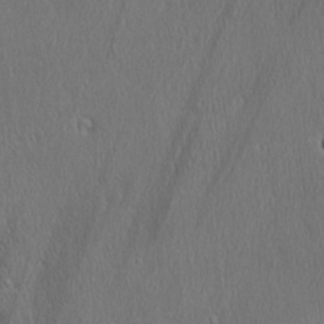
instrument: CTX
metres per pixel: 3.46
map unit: Ave
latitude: 22.3089
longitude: -136.7435
